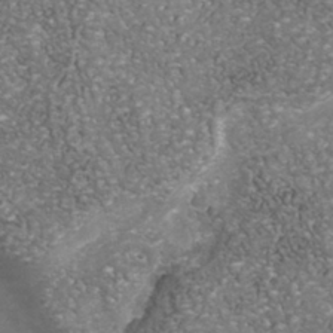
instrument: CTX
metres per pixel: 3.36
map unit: Nhu
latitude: -39.9745
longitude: -81.3104
